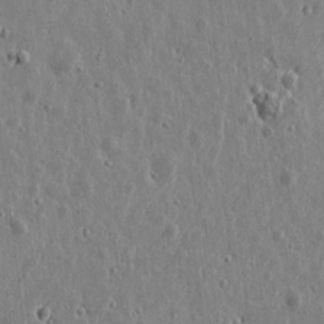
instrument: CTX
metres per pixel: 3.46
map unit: Htu
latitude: 0.2522
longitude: -178.0444
